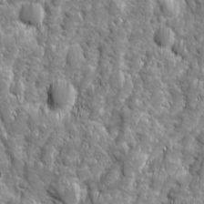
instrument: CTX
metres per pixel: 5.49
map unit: Ave
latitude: 16.1578
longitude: -133.4993
